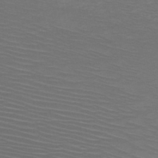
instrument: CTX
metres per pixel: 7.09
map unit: HNb
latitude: -48.4251
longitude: -44.5168
